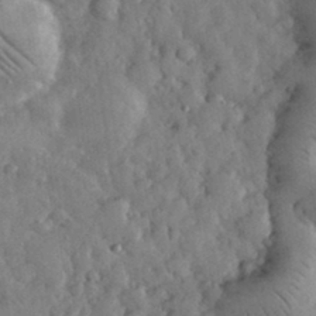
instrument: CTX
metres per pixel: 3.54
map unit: eHh
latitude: 33.5371
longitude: -69.5371
